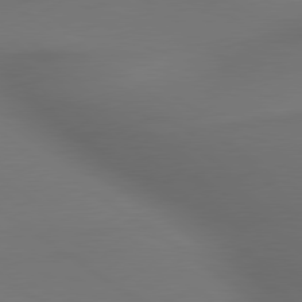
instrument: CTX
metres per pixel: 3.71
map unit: lApd
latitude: 79.8017
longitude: -174.0444
